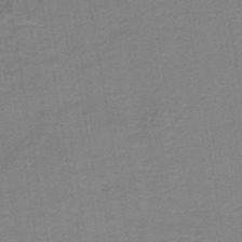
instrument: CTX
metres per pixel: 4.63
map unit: HNb
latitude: -44.2551
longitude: 51.7855
